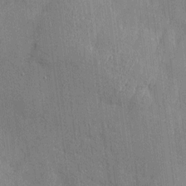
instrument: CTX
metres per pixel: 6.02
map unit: Htu
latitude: -6.9730
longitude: 175.8800
